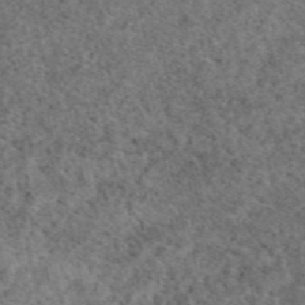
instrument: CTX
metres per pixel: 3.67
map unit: eAb
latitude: 48.6302
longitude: 105.3131
